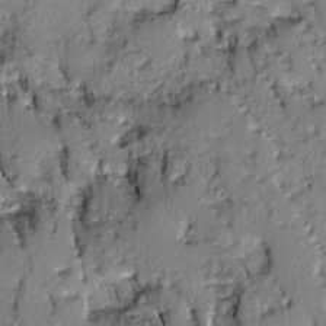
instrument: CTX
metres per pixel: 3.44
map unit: Ave
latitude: 0.8191
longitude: -110.0822
